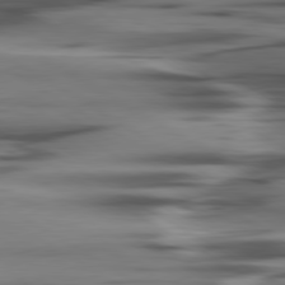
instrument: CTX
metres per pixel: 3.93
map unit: lApd
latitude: 80.3278
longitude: -121.7072
